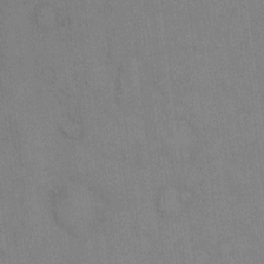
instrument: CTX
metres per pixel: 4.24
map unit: eHh
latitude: 14.2145
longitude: -62.3845
